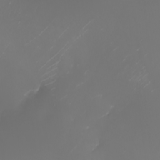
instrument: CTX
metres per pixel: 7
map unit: Nhu
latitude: -5.9367
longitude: -89.0270
